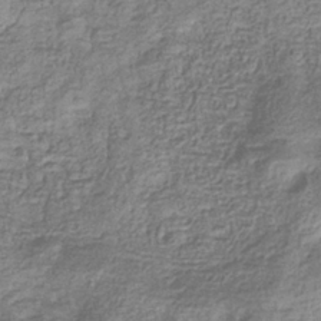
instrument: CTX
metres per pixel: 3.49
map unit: eHb
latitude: -33.2565
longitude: 76.0472
